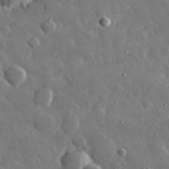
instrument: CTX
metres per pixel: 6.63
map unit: lHvf
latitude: 33.1214
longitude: -87.3481
